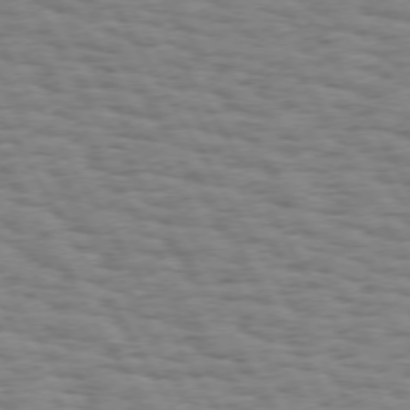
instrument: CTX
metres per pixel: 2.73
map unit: Hpe
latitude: 74.0633
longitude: -135.4993
